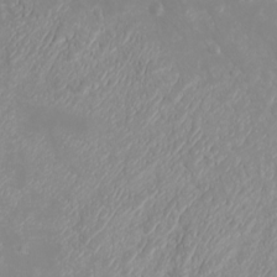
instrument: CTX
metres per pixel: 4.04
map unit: eHh
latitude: -4.5762
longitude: -74.9136
